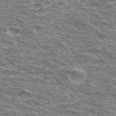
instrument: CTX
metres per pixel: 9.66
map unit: Hto
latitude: 34.1011
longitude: -43.4049
